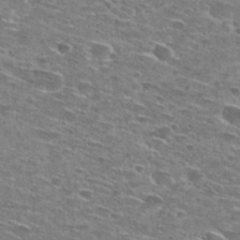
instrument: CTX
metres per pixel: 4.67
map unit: Hto
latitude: 28.3656
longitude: -46.4979
